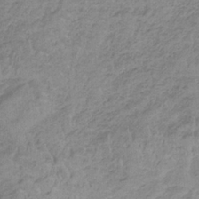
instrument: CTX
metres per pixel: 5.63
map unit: HNb
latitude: -33.6155
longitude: 58.8030
